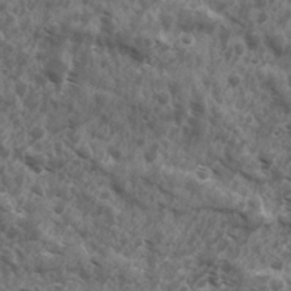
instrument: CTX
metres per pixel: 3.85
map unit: Ave
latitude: 17.7261
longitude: -131.8584
